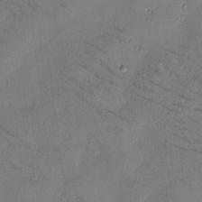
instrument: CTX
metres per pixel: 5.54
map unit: Htu
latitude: -2.3495
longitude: 175.8800
